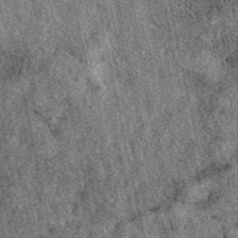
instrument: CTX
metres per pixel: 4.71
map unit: eAb
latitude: 39.9906
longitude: 109.5966
